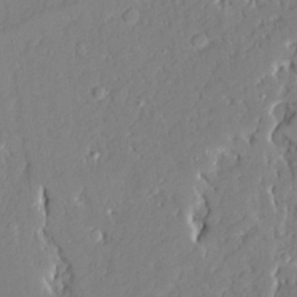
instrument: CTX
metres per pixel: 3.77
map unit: Ave
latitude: 22.1578
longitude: -128.5735
